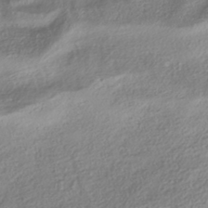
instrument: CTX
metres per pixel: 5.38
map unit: HNhu
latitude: -41.6155
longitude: 102.1795
